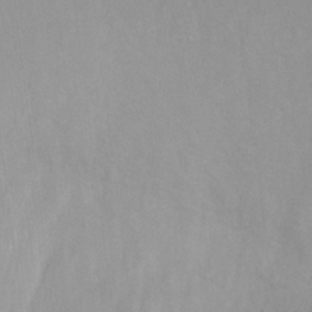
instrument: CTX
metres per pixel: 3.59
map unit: Ht
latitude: -0.0472
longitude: -35.5938
